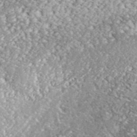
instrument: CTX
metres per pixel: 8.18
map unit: lHvf
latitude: 37.9150
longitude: -87.9339
